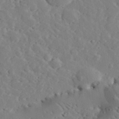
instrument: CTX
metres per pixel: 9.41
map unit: lHvf
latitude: 33.4615
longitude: -82.9702
